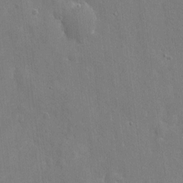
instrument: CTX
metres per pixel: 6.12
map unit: eHh
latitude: 9.9906
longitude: -70.5735
